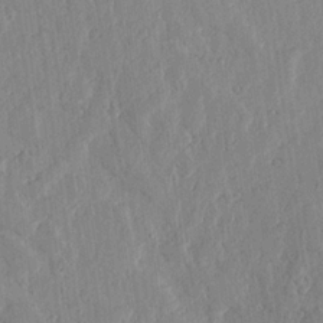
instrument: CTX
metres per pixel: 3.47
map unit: lHvf
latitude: 18.2333
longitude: -116.5735
